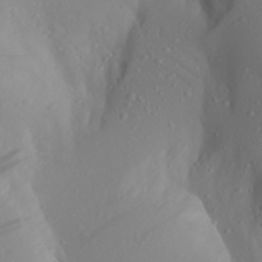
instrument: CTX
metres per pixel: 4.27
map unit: Aa
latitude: 26.8191
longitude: -146.6869
